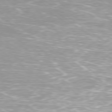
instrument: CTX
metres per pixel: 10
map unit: Ap
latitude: -79.3320
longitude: -66.7435
